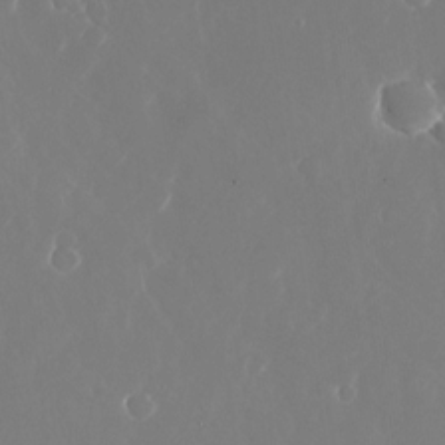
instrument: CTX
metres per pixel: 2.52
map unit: Nhu
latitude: -25.2565
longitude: -72.2145
